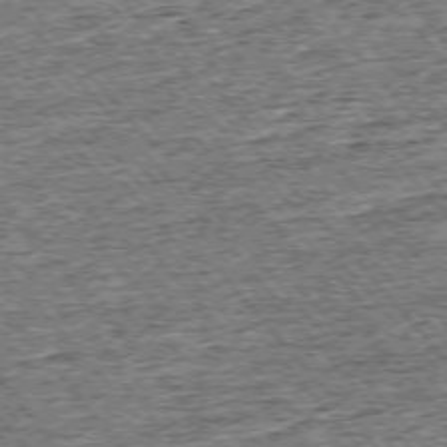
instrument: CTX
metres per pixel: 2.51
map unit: Ap
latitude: -75.6911
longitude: -91.2159
